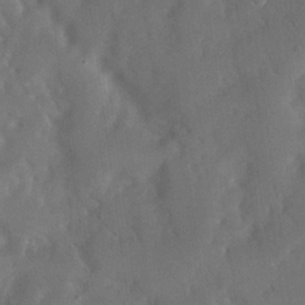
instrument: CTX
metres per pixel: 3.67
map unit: eHh
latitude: 18.5545
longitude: -65.9717
